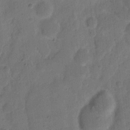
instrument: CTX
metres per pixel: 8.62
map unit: eHh
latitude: 9.0459
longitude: -65.7450
